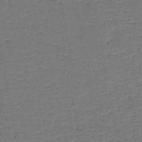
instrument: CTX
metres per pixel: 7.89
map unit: HNb
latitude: -48.6141
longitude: -42.1011
